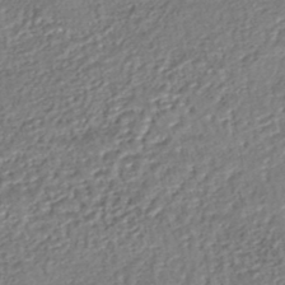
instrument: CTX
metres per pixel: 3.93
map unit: HNhu
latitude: -47.2943
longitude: 102.6141
